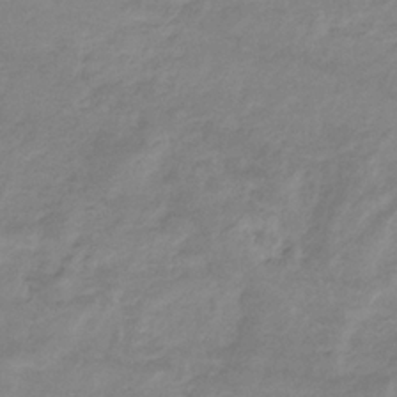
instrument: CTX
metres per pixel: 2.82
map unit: eHb
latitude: -33.5210
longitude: 71.5021
